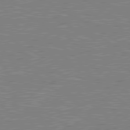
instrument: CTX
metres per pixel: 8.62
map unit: lApd
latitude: 80.4034
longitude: 119.2754
